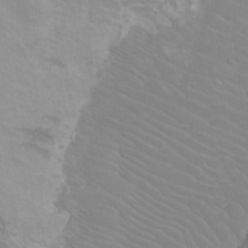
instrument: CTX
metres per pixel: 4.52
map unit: Htu
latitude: -12.2740
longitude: -72.3657
